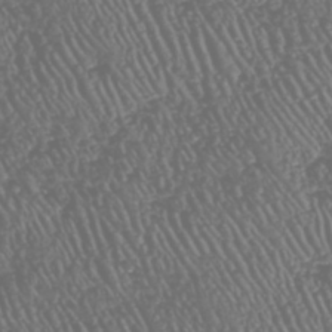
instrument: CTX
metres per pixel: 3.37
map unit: HNhu
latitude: -47.7288
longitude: 28.8975
